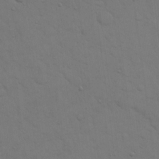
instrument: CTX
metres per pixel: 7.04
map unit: eHh
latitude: 18.6679
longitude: -63.1026
